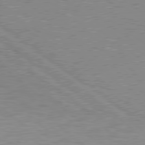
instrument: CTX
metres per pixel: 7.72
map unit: Hpe
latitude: 78.6869
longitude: -171.7827
